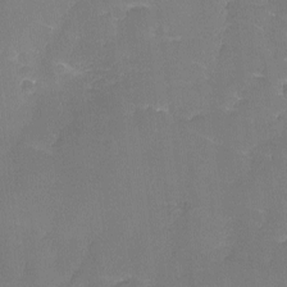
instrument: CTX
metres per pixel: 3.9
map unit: Ave
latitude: -8.1795
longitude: -122.7057
